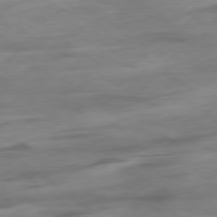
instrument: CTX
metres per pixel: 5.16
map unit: Hpe
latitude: -79.2187
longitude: -22.8191
